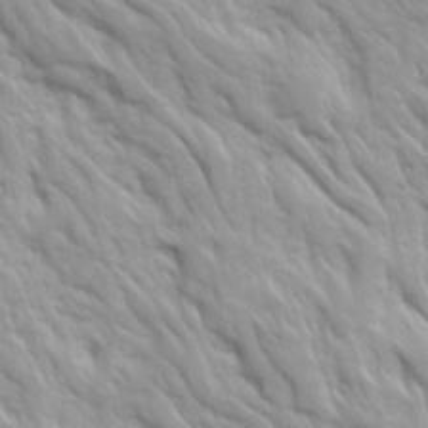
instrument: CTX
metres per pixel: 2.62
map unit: Ave
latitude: 16.2145
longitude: -131.8962
